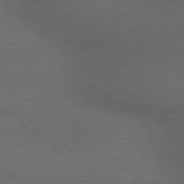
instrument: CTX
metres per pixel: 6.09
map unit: lApd
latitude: 79.6694
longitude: -176.2333
